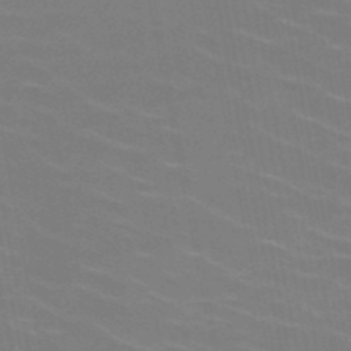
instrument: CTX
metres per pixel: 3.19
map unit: HNb
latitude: -49.4833
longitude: -48.2711
